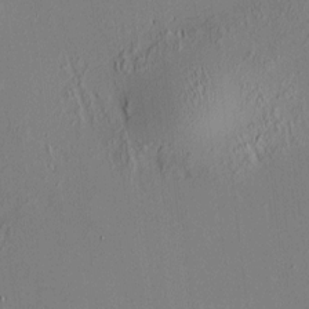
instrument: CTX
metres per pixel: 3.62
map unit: HNhu
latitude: 7.4048
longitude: 14.8030
